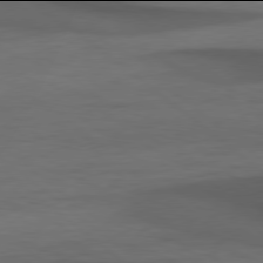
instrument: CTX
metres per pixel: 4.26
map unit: Hpe
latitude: 77.9906
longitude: -127.2159
